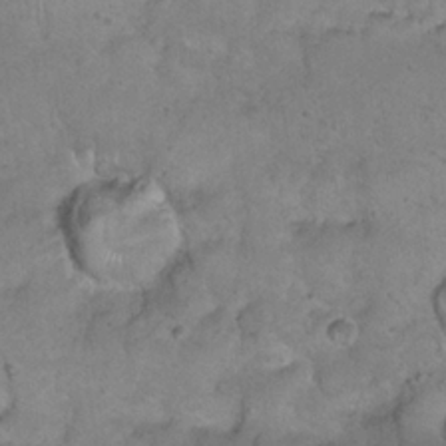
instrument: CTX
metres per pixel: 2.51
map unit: Nhu
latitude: 22.6112
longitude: -67.3859
